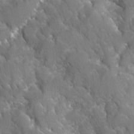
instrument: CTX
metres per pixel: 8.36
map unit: Ave
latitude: -11.2754
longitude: -118.9325
